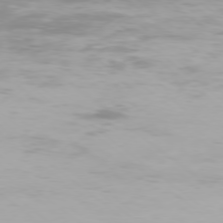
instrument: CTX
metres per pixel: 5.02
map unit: Ap
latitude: -78.1039
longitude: -94.3090
